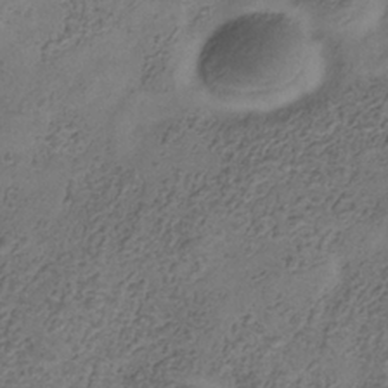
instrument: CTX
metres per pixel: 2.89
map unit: Hve
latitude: -34.8030
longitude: 89.9556
